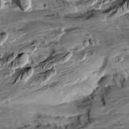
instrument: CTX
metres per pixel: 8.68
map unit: Aa
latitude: 10.3845
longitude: -141.3103
